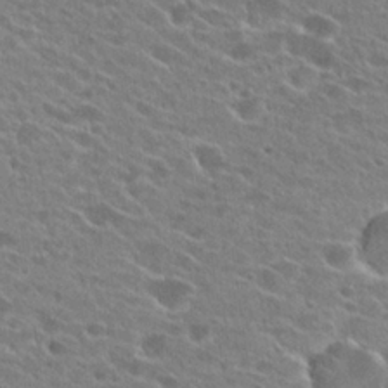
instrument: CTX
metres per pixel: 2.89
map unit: Hto
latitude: 24.6868
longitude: -42.9703
